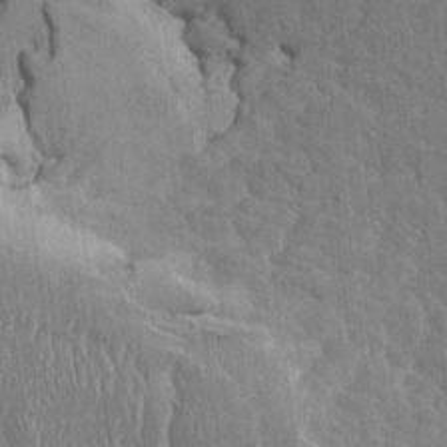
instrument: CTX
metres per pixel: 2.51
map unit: HNhu
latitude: 5.2726
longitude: -6.5168
